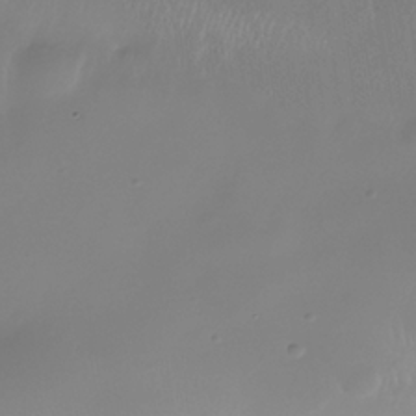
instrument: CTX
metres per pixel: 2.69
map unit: Nhe
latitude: -37.6155
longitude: -113.2159
